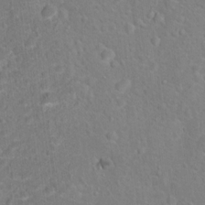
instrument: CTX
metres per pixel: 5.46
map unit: Hto
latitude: 16.9703
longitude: -42.2901
